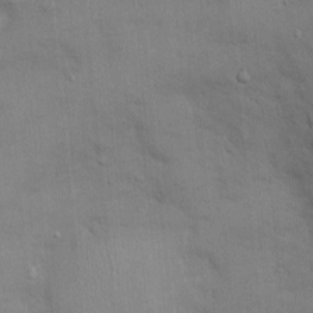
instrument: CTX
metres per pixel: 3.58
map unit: Ht
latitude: -2.9352
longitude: -14.6491
